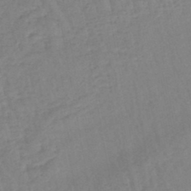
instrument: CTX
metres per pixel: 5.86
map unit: eHb
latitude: -45.2376
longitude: 80.4818
